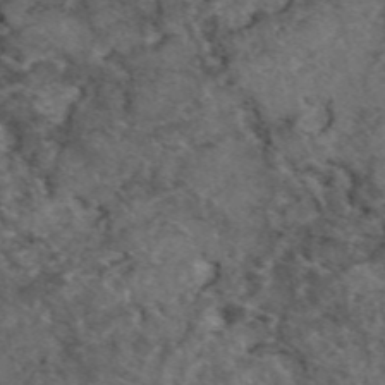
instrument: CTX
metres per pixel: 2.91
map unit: eAb
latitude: 47.6316
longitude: 111.4454
